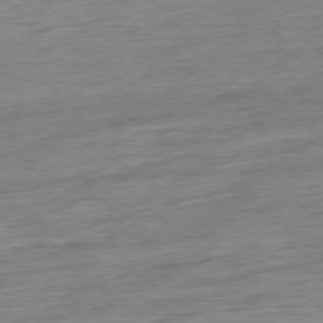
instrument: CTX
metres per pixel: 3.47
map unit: Ap
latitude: -79.1242
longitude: -48.4601
